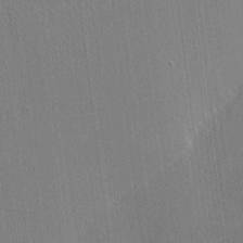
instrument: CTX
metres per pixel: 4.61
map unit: Nhu
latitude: 0.1200
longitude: -78.5168
